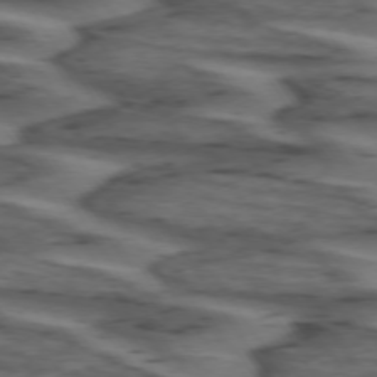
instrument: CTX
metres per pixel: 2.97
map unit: lApd
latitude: 73.8584
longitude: -71.3670
